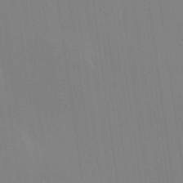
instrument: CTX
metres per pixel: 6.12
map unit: Hve
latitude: 26.0255
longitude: -91.2915
